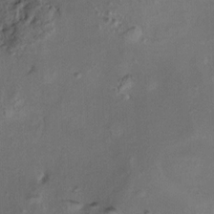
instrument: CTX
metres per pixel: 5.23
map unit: Ht
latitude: -1.0865
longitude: -15.3104
